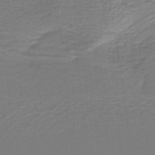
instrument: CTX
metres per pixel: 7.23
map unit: lHb
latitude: -40.1983
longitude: 53.3509
